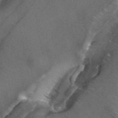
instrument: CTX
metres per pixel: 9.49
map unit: ANa
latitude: 43.9717
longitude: 25.1998
